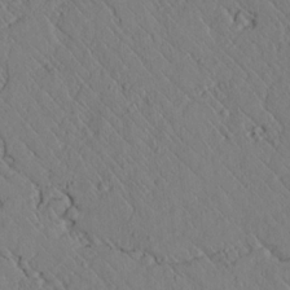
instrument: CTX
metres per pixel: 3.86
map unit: lAvf
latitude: 6.7624
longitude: 159.4265
